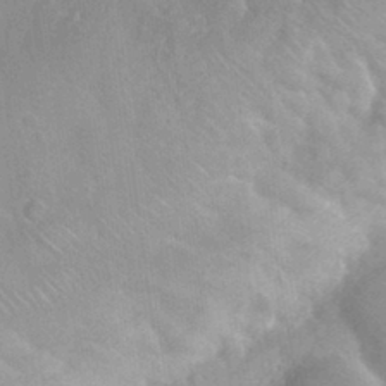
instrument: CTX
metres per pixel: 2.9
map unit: Nhu
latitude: 26.4601
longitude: -56.3845
